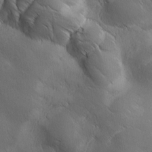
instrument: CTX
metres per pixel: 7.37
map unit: Ave
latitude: 1.1403
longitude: -114.0822
